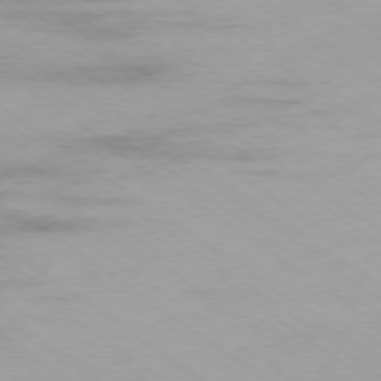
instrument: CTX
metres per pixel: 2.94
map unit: Ap
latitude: -79.1431
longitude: -96.4979
